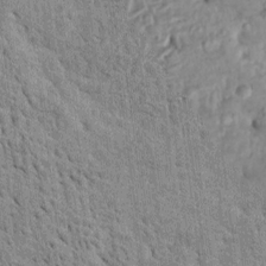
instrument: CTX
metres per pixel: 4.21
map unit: Htu
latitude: -4.2361
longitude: 152.6896
